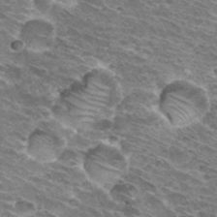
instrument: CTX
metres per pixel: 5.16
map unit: Hto
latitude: 31.9717
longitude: -43.6505
